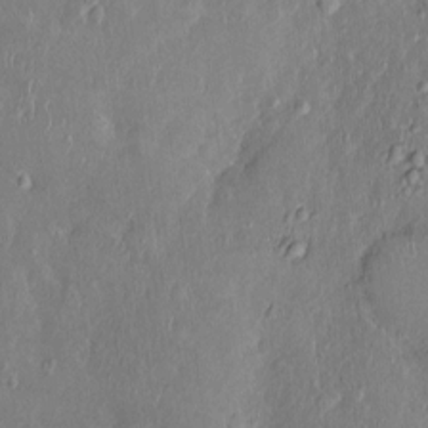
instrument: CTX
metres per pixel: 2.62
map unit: Nhu
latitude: 1.3481
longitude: -14.7058
